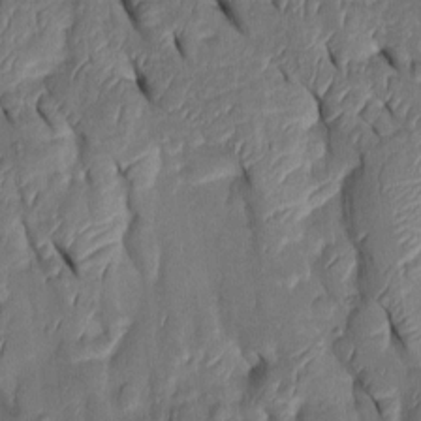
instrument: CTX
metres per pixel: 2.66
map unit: Htu
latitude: 0.6679
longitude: 148.7464
